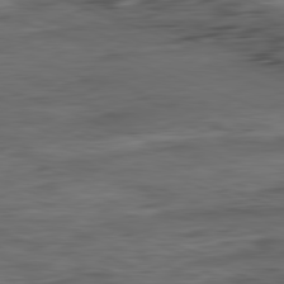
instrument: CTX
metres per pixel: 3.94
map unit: Ap
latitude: -81.6344
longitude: -79.6316
